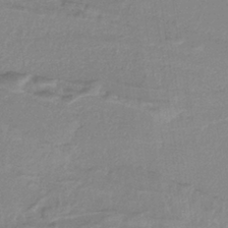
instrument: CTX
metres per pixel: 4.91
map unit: HNb
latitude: -36.7274
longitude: 58.3306
